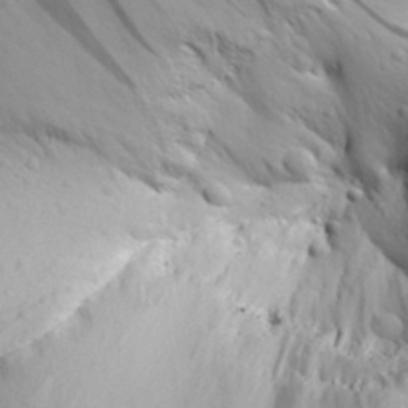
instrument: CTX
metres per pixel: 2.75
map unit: Aa
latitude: 29.8016
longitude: -137.7450
